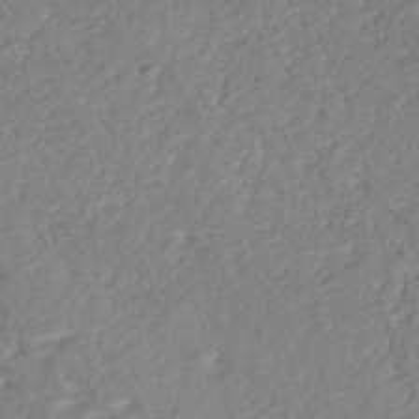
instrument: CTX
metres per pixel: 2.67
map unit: Nhe
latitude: -47.1620
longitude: -172.2333
